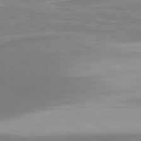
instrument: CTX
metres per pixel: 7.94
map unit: lApd
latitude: 80.6301
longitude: 174.1227
